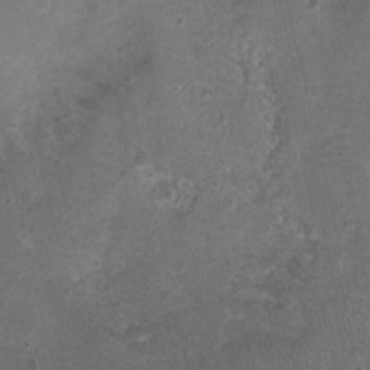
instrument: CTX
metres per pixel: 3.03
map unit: Nhu
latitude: 1.1592
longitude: -15.7639
